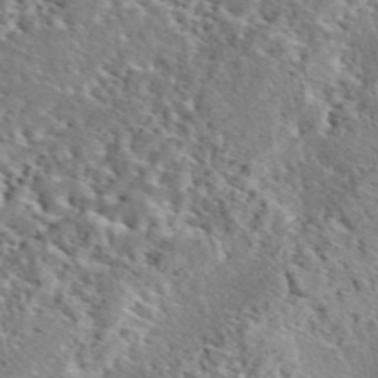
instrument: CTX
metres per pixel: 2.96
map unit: eAb
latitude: 45.3670
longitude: 113.6533
